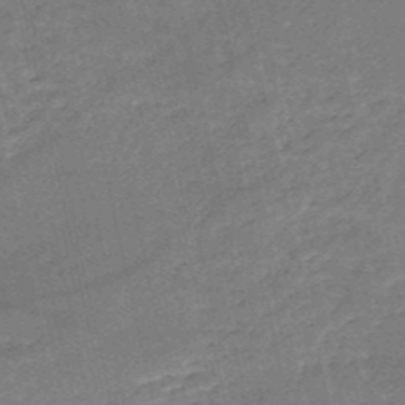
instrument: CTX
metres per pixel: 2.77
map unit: HNb
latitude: -51.7289
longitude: -40.8757
